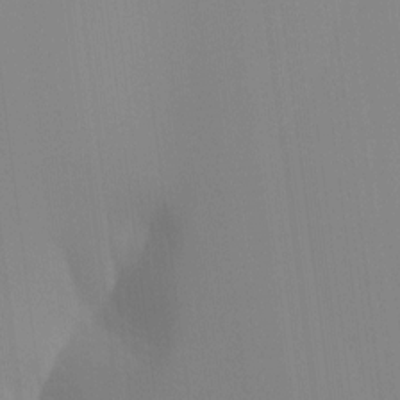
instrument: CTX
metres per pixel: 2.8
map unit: Hto
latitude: -8.4440
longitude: -51.1214
